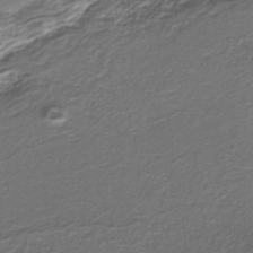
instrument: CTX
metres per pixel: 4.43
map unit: lHb
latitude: -39.8800
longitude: 53.0297
